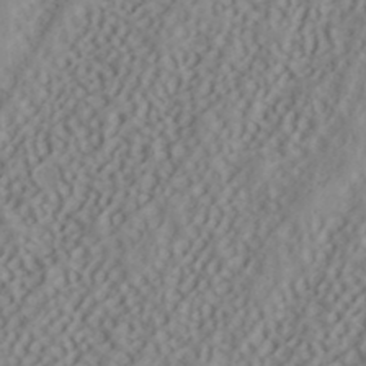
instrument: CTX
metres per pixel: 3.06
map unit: ANa
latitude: 40.8002
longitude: 53.2565
